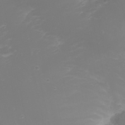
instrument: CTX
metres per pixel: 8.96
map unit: Nhu
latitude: 22.2522
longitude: -64.8191
